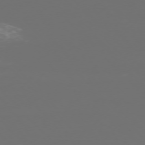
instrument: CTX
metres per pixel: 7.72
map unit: Ap
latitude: -75.8612
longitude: -75.2726
